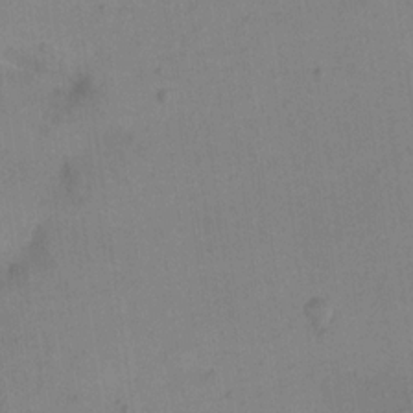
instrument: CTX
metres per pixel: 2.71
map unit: eHh
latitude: 16.3467
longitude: -67.5938
